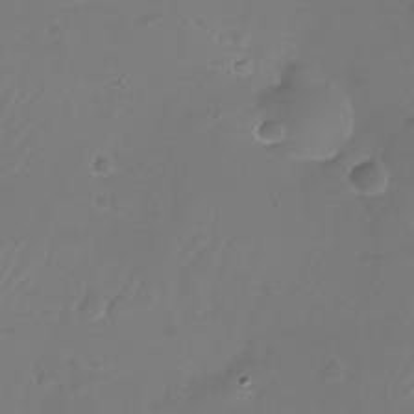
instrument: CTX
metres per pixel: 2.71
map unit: Nhu
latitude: -26.4251
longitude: -72.4412
